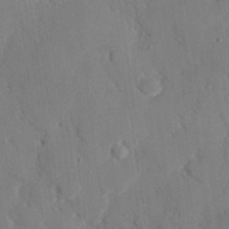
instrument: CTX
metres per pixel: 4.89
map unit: eHh
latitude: 27.1781
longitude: -79.8773
